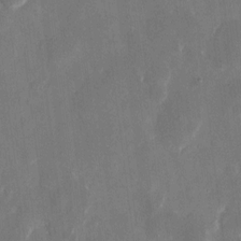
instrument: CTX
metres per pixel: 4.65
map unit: eHh
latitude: 9.8395
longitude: -69.2915
